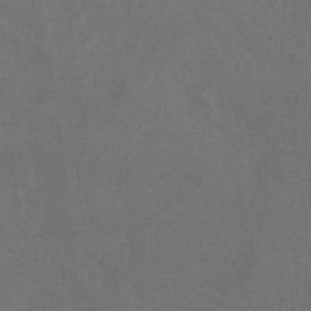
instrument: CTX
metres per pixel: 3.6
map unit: lHb
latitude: -38.4818
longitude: 73.9745
